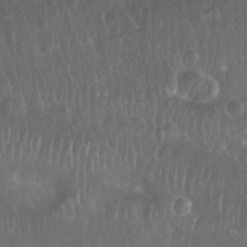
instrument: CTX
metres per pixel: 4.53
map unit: Nhu
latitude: 27.7828
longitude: -62.6680
